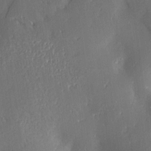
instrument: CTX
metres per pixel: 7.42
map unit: Aa
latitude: 15.0837
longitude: -148.3278
